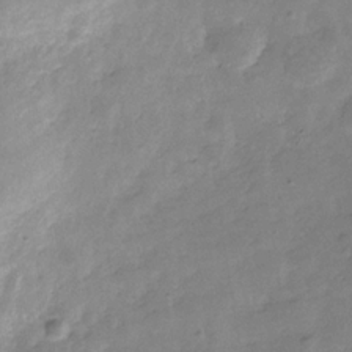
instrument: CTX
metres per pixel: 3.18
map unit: Hve
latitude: -31.2943
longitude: 92.6329
